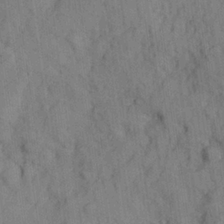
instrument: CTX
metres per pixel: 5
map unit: Hve
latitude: 25.1403
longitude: 147.8233
